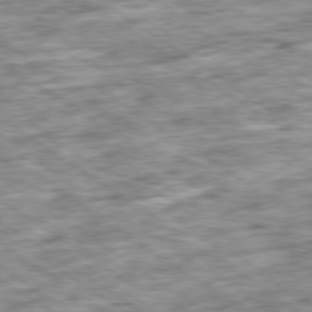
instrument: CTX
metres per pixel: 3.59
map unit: Ap
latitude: -79.7288
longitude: -75.6316
